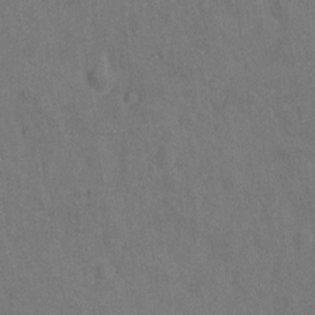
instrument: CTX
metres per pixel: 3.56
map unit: Hto
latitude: -0.1795
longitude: -34.1011
